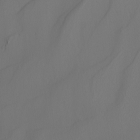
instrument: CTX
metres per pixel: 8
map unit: Nhu
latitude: -4.3306
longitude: -91.7639
